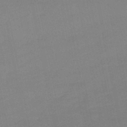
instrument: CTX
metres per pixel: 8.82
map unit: lHb
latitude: -49.2565
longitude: 75.6722
